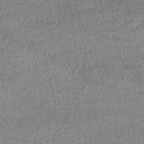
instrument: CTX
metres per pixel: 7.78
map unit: HNhu
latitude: -48.3307
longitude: 102.6896
